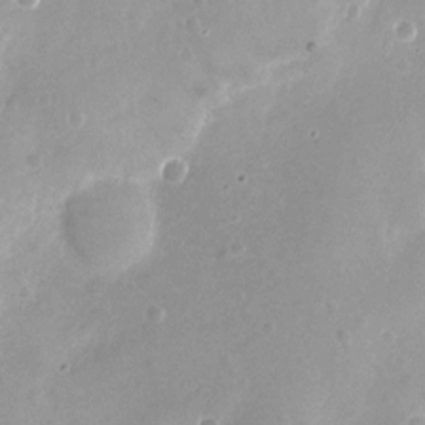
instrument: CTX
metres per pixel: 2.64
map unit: Nhu
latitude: -12.3873
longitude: -38.8569
